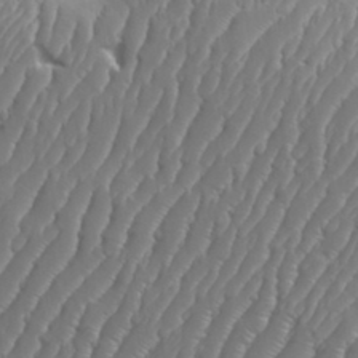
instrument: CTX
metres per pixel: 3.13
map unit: Aa
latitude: 33.7072
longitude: -134.3467
